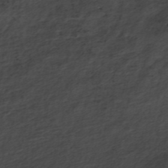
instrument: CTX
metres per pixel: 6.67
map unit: ANa
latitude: -44.8597
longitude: 105.2565
